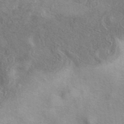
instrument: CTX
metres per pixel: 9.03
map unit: eAb
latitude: 40.6301
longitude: 105.7666
